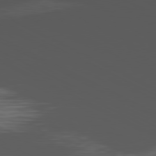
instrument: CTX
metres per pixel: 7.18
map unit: Ap
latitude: -80.8975
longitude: -62.8191
